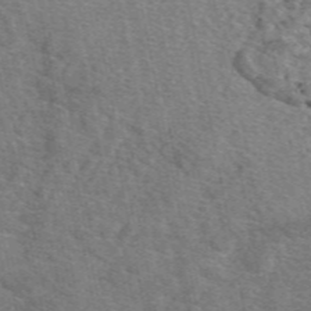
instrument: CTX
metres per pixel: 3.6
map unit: eAb
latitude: 49.1025
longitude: 113.9178
